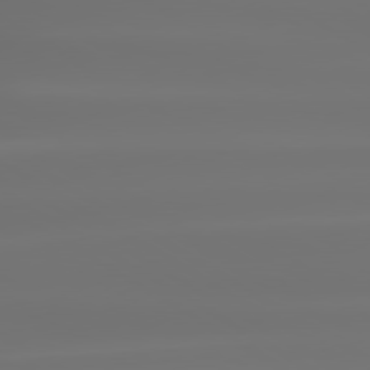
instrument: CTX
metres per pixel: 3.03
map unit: lApd
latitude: 79.8584
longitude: -138.2711
